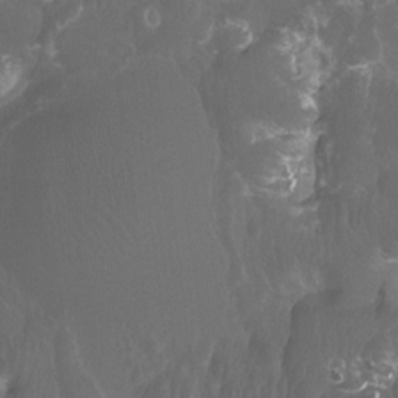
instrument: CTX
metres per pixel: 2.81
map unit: Ht
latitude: -12.1417
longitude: -44.2711
